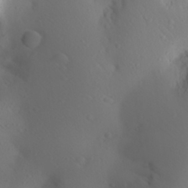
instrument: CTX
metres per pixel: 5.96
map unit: Aa
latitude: 27.9717
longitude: -147.0837
